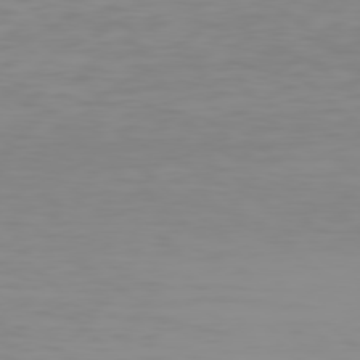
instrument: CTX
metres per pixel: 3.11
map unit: Hpe
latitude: 78.3279
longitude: -144.7624
